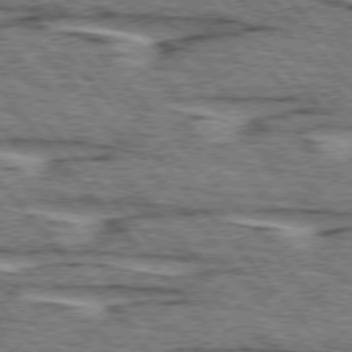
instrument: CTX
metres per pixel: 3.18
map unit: lApd
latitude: 75.6505
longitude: -77.0080
